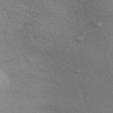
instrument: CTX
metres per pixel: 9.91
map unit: Nve
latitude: -56.8786
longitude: 59.5777
